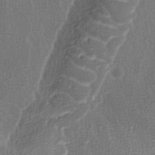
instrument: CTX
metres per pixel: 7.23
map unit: Ave
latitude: -7.5021
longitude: -122.7246
